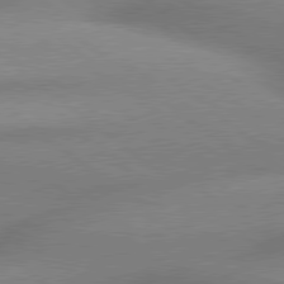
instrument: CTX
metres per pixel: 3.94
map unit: lApd
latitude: 79.7450
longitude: -166.7435
